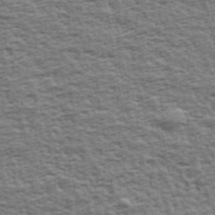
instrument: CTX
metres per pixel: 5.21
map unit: Ave
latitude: 43.0836
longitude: -112.2144
